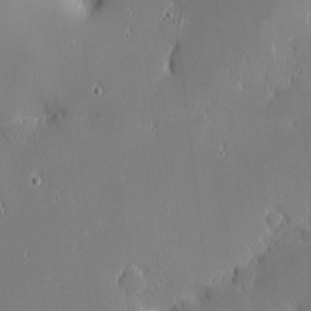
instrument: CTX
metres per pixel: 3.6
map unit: eHh
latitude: -2.6140
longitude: -84.0822
